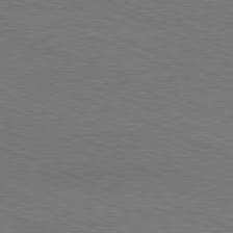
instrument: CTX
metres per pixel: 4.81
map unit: Hpe
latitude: -81.8045
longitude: 17.1431
